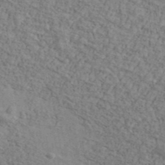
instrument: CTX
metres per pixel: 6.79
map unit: Ave
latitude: 41.9528
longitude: -109.8583
